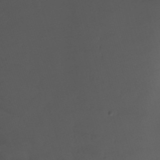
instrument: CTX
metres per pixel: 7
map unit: Nhu
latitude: -11.5966
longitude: -75.2537
